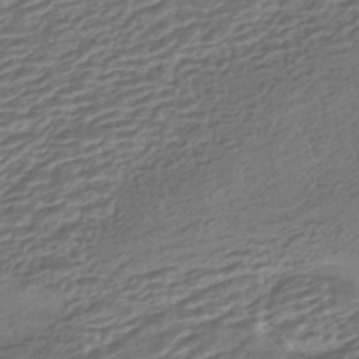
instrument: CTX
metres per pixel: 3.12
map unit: HNhu
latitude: -43.0675
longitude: 104.9730
